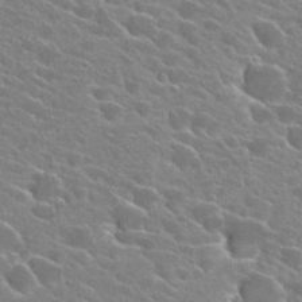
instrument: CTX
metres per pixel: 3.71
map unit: Hto
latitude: 25.9906
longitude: -42.4601
